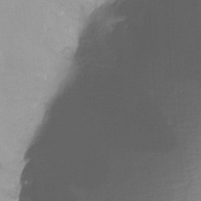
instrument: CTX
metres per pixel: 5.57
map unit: Ht
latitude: -15.0109
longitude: -51.6882
